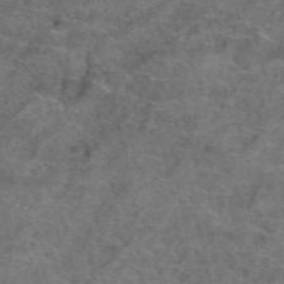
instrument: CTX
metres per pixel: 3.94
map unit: Hto
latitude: 39.6883
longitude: -41.6693
